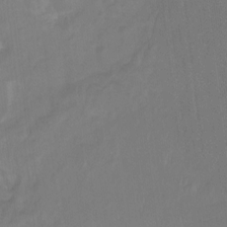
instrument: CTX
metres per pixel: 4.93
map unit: Ht
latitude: -8.0850
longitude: -39.1025
